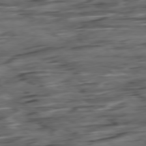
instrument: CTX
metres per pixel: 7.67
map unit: Hpe
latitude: -78.8219
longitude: -18.7435
